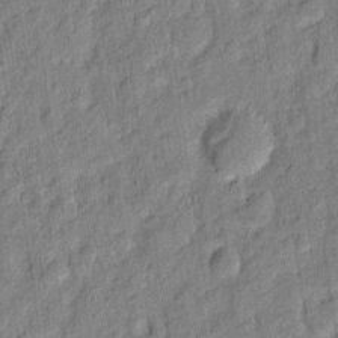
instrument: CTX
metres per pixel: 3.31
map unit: eHh
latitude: 7.1403
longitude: -75.7072
